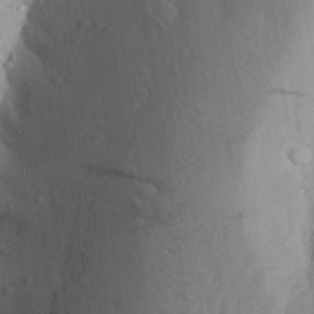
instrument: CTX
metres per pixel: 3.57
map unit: Aa
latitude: 28.7435
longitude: -148.2145
